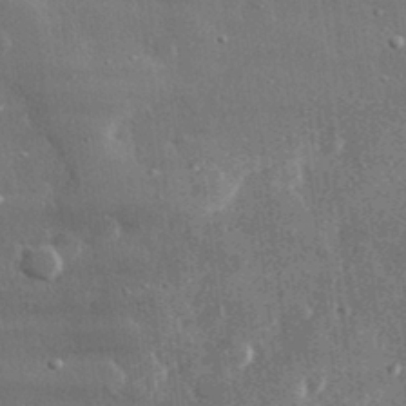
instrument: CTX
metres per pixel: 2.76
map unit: lHvf
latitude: 31.1404
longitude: -90.3656
